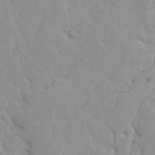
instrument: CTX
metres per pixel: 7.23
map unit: Ave
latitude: 13.3860
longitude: -133.0458
